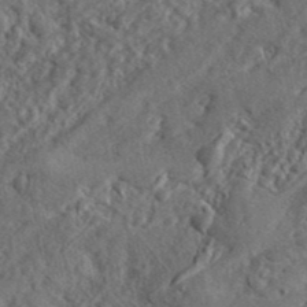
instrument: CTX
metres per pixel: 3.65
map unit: lHvf
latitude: 42.2523
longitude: -88.9703
